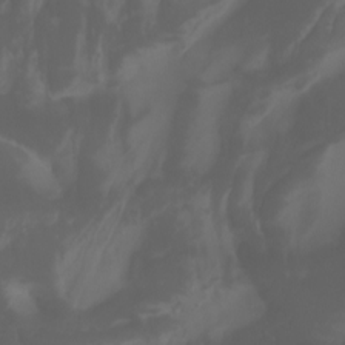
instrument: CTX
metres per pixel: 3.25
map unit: Aa
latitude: -7.4454
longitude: -79.5371
